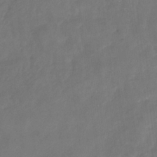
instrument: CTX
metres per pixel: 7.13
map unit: eHb
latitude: -29.6344
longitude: 69.8422
